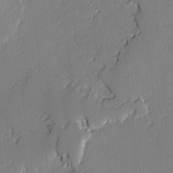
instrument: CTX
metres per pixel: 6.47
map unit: lAvf
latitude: -1.3132
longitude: -109.1214
